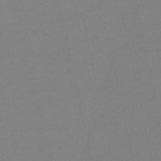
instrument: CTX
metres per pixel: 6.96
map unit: HNb
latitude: -52.9919
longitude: -50.6301
